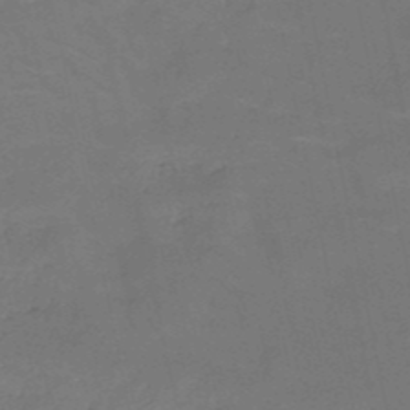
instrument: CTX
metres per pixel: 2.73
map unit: HNb
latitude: -51.1053
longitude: -47.8206
